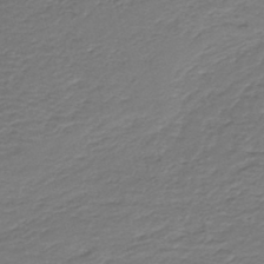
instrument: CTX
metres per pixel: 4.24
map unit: HNb
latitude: -43.2753
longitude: 50.7841
